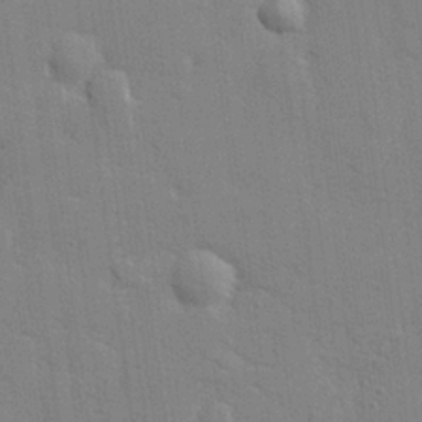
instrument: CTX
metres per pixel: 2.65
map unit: lHvf
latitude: 24.5167
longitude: 142.5951
